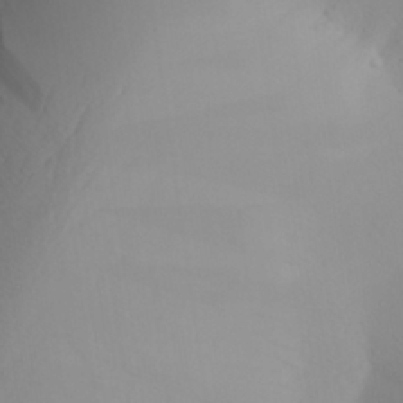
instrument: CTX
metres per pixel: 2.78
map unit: Aa
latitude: 27.7261
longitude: -146.8947
